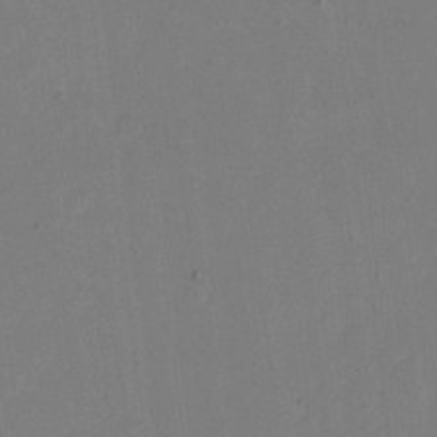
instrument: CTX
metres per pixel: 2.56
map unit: eHh
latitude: 11.4238
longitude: -69.4427
